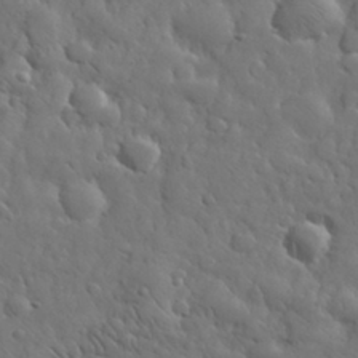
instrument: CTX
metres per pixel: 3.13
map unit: eHh
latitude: 31.4049
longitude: -69.1214
